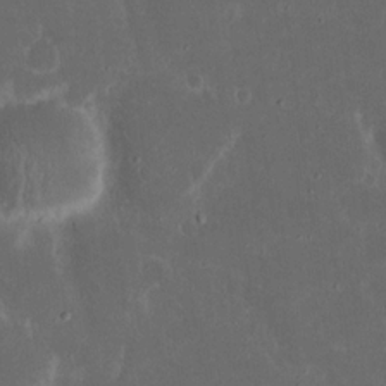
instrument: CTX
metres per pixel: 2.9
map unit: eHh
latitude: 16.8002
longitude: -73.5372
